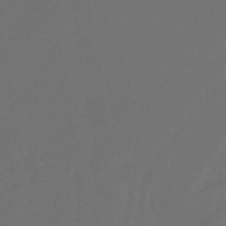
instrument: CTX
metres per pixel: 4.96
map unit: lHb
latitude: -43.0486
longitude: 65.6722
